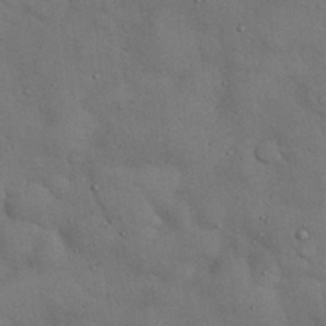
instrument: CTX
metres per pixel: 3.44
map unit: Nhu
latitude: 27.2915
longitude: -71.1025
